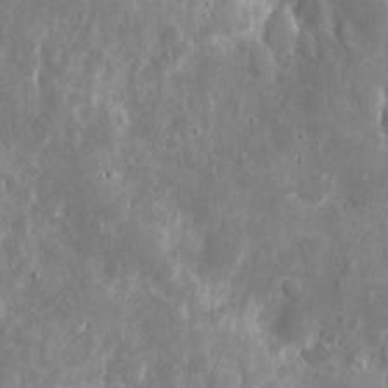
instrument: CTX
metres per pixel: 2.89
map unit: eHh
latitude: 8.6113
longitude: -71.8394
